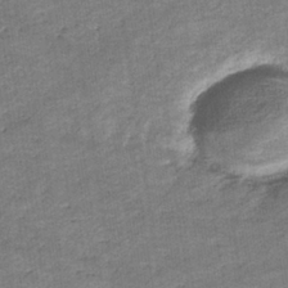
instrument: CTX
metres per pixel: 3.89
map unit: eHb
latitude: -36.9541
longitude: 77.2943
